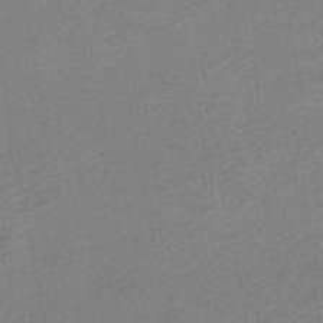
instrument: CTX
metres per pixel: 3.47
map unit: HNhu
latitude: -48.2551
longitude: 99.8044
